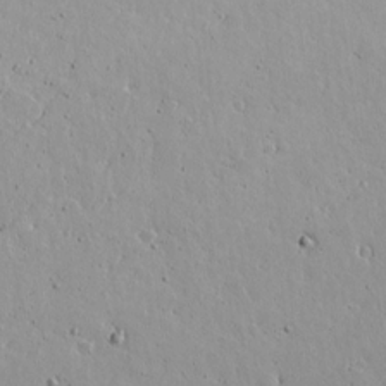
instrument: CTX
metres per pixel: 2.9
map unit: lAvf
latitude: 15.6883
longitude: -127.9717
